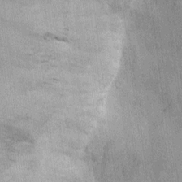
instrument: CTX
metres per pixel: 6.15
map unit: Ht
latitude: -3.8611
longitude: -14.1011
